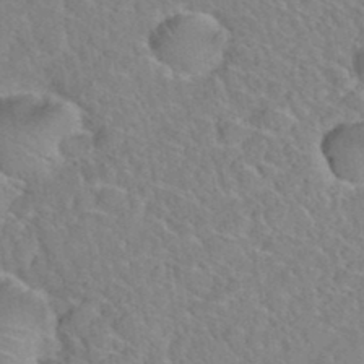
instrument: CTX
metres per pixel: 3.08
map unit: Hto
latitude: 35.8394
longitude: -48.5546
